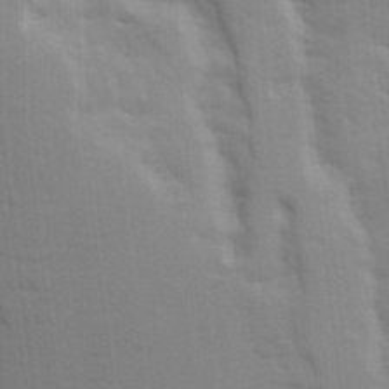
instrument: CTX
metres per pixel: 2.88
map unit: Ave
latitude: 11.0081
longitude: -102.2711
